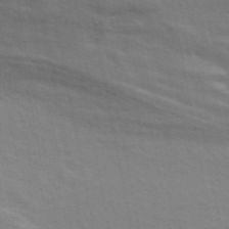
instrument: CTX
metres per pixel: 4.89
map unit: ANa
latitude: 48.8947
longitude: -76.7435
